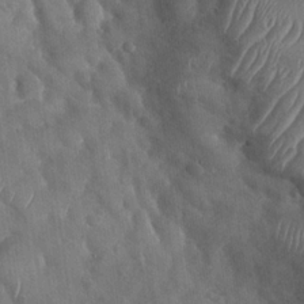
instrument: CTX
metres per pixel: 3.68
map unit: Nhu
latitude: -30.0850
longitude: -59.6694
